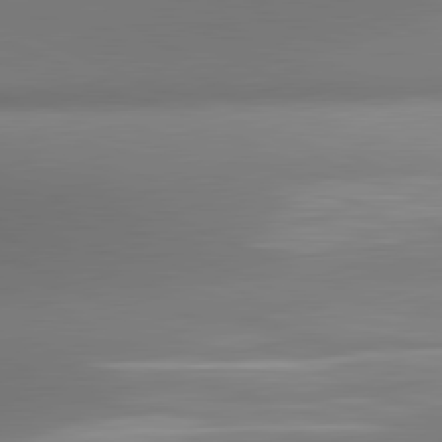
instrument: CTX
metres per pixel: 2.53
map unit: lApd
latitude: 81.3482
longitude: 143.0297
